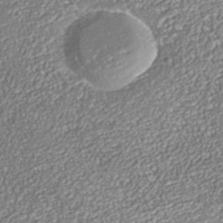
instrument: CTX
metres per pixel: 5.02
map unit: Nhe
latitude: -37.6721
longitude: -88.7625
